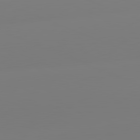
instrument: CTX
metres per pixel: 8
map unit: lApd
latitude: 81.6127
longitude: -159.9150
